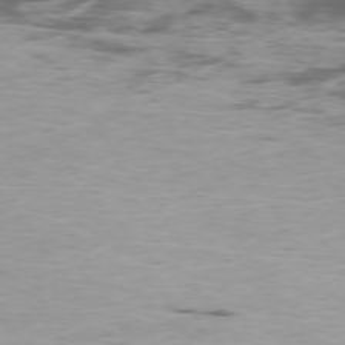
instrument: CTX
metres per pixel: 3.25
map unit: Ap
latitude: -76.5007
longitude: -69.4238
